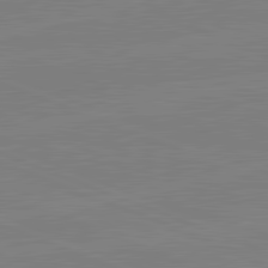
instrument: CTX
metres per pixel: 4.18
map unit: lApd
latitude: 82.1388
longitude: -157.4993
